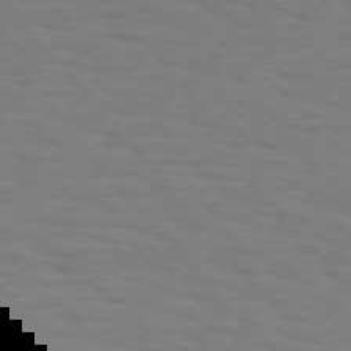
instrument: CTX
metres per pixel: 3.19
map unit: Hpe
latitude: 75.2537
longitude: -132.5168
